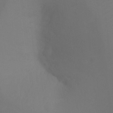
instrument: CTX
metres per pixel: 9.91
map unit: Ht
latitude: -10.8786
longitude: -34.4979
